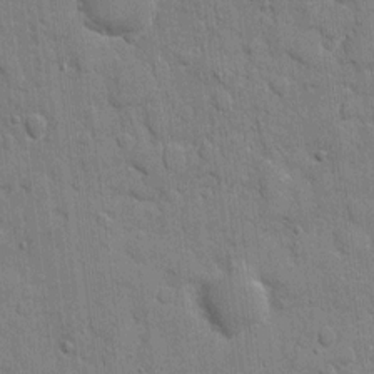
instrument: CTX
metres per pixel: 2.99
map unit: eHh
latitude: 8.3278
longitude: -67.5560
